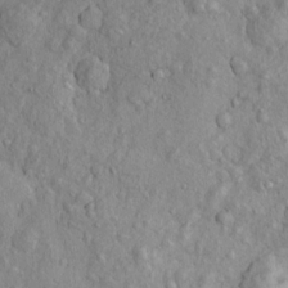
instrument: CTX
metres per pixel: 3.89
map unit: Htu
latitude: -5.4832
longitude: 155.9556
